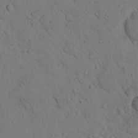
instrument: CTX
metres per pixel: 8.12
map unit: lHvf
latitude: 13.5371
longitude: 178.0283
